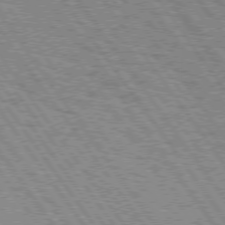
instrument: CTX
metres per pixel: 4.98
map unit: Hpe
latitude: 75.1781
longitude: -148.8002
